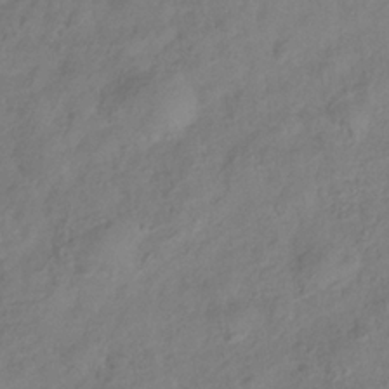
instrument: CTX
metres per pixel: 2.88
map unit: Hve
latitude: -33.4077
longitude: 90.1795
